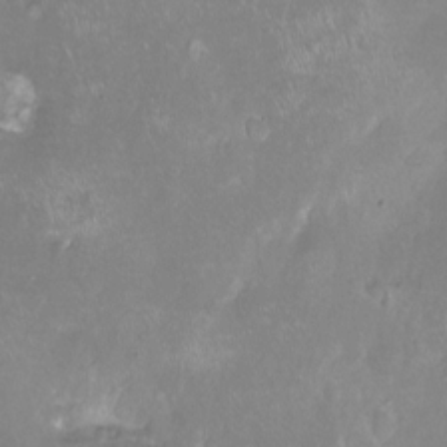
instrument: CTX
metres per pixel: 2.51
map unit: Hto
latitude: -13.5399
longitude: -42.5357
